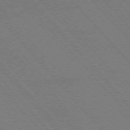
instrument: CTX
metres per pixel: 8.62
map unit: Hpe
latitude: -76.7085
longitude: -13.1781
